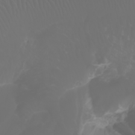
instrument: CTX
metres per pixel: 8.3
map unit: Htu
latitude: -0.7653
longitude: -76.0822
